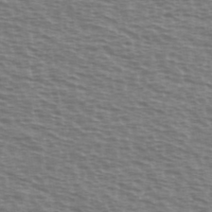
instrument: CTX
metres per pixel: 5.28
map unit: Ave
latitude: 38.2522
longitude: -113.2915
